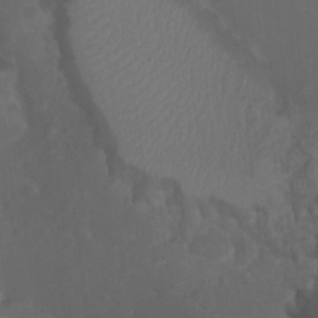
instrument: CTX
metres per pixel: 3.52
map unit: HNhu
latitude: -2.9730
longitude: -6.3278
